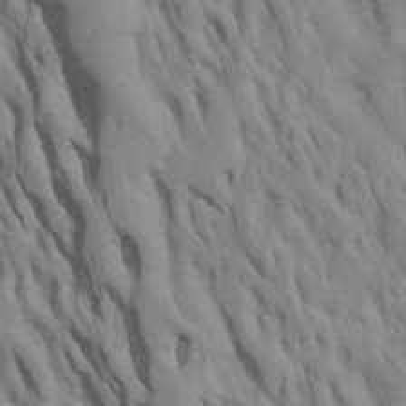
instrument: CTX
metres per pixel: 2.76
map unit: Htu
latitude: -7.8233
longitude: 145.0487
